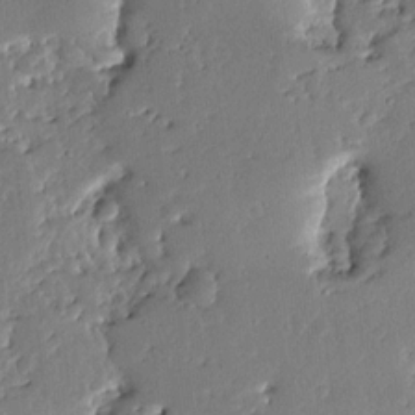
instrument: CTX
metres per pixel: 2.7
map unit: Ave
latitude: 13.0081
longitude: -135.7638
